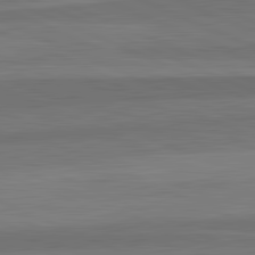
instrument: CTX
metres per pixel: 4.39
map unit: lApd
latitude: 82.8002
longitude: 158.2172
